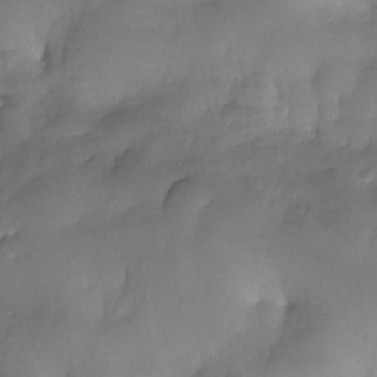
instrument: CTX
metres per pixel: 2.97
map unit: Nhe
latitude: -34.4062
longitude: -143.7828
